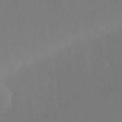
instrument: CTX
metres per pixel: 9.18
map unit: Ht
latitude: -15.2943
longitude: -51.6505
